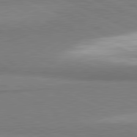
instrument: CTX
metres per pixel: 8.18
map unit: lApd
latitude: 81.4615
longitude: 162.7841
